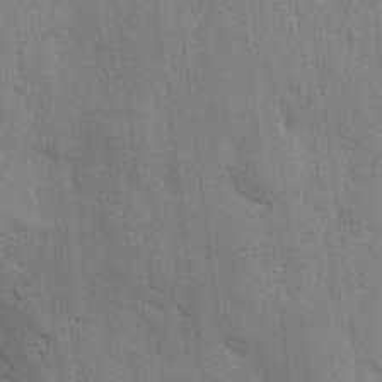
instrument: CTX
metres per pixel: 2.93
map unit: eHh
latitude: 6.6301
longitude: -72.2334
